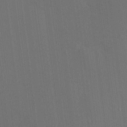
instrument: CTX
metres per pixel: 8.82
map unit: HNhu
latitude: 6.7246
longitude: 15.7856
